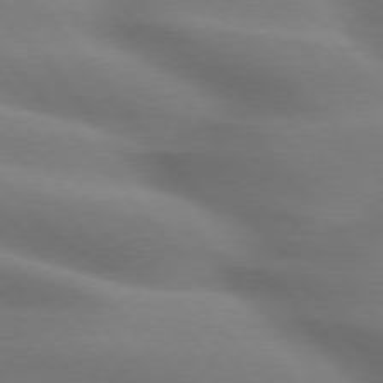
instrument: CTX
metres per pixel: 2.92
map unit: lApd
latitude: 75.6694
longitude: -60.8758
